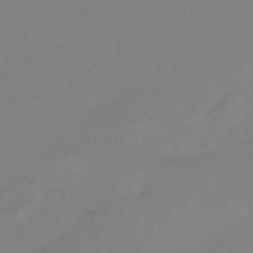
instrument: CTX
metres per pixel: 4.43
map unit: eHb
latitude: -46.7841
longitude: 85.9745
